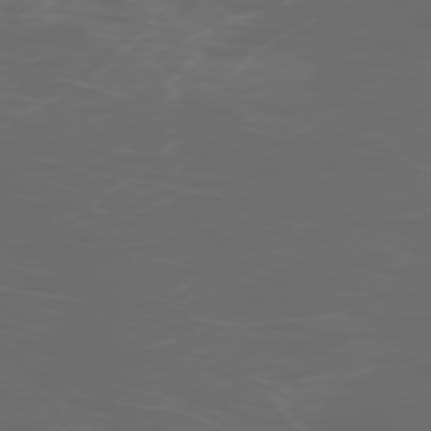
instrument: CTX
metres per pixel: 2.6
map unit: Hpe
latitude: -73.3698
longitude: 5.4265
